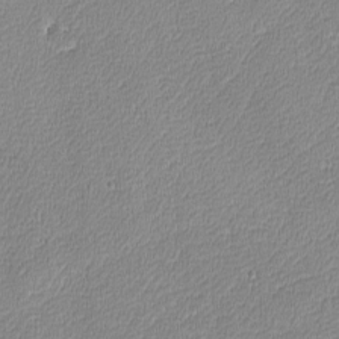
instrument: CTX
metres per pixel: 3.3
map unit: lAvf
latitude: -8.5574
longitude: -114.0822
